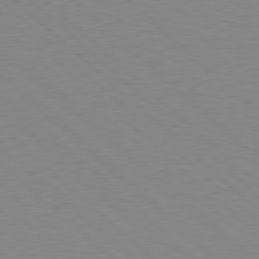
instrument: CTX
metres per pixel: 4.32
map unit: Hpe
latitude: 78.3656
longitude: -164.6490
